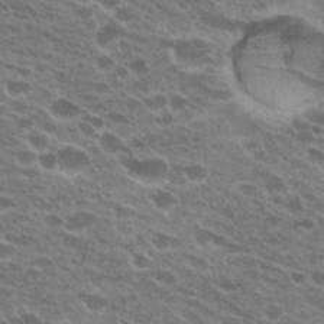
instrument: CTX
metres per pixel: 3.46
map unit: Hto
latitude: 23.8205
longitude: -41.4048
